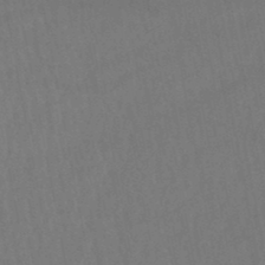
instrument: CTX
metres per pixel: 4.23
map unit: lHb
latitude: -47.4832
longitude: 62.3495
